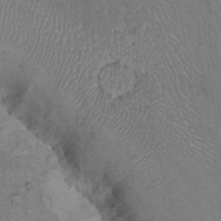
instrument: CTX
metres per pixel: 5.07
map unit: Hto
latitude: 12.7435
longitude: -60.5545
